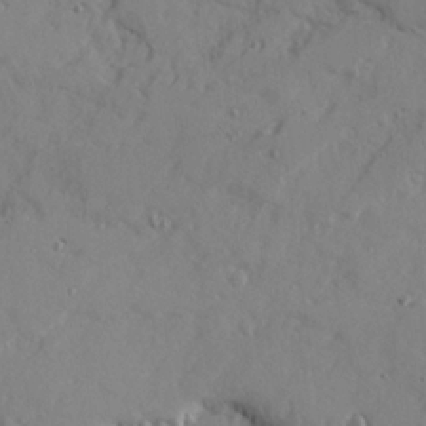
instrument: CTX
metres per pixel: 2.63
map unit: Ave
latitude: 22.7813
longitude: -132.0255
